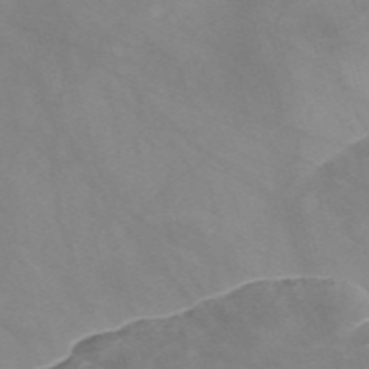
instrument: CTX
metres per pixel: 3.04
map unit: Nve
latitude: -58.0849
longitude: 58.6518
